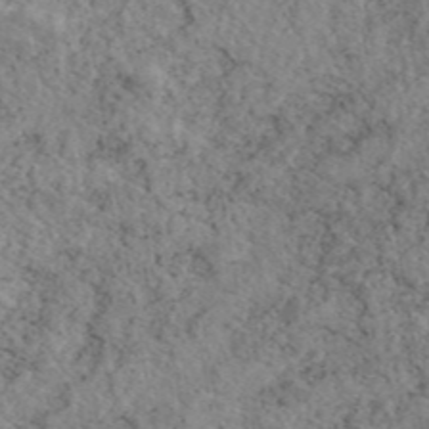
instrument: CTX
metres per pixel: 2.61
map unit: eAb
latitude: 44.9702
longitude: 112.6897
